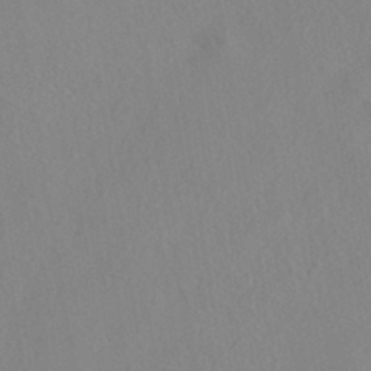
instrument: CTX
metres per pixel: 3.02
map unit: HNhu
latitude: -40.0094
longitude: 101.1242
